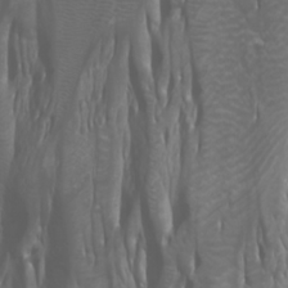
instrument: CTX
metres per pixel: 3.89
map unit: Htu
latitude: -0.9164
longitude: -76.6490
